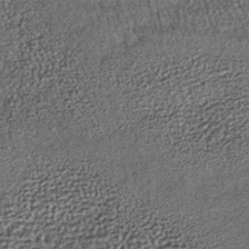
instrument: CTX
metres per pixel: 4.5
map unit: lHb
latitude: -39.1998
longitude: 65.5588
